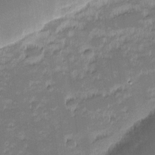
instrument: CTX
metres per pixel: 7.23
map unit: eHh
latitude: -2.2739
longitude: -82.1388
